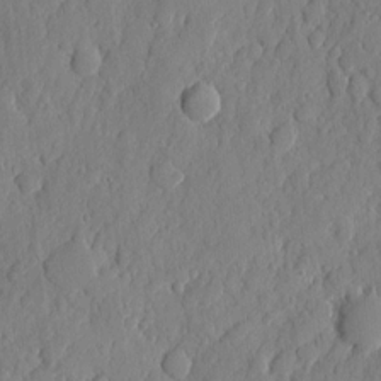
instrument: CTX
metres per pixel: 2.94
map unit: eHh
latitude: 6.7624
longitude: -73.5560
